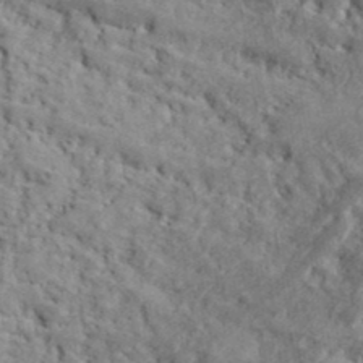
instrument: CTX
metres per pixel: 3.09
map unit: lHvf
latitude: 40.1010
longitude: -87.0458
